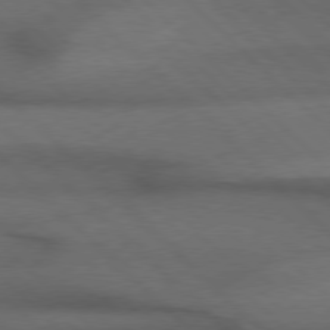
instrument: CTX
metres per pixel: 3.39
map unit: Hpe
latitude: 77.2537
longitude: -156.5923
